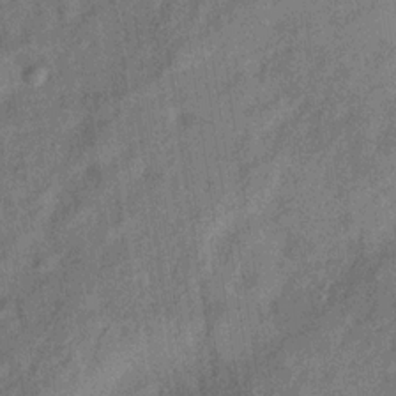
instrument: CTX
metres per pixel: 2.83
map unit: Hve
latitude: -31.2187
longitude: 92.1039
